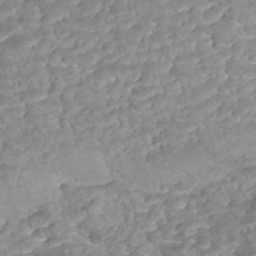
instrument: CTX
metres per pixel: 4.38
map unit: Nhe
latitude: -48.4818
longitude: -172.8757
